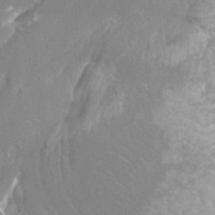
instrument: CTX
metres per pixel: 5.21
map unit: Htu
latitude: -12.1417
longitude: -73.4994
